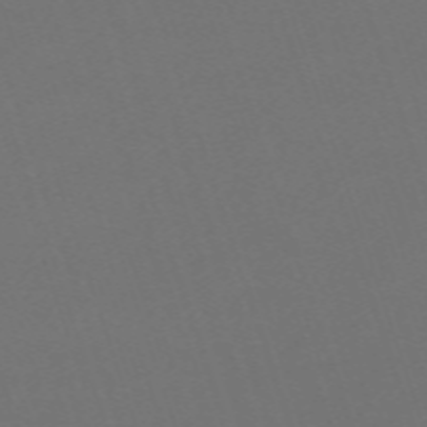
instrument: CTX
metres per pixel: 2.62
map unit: eHh
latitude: -63.6722
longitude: 51.8044
